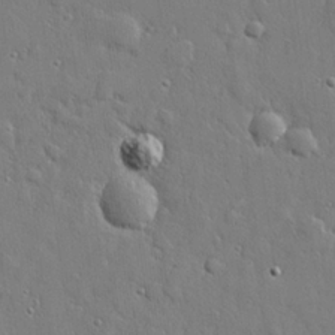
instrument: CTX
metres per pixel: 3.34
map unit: lHvf
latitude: 22.6679
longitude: 144.0283
